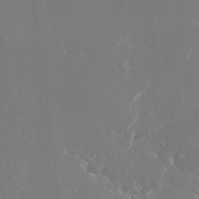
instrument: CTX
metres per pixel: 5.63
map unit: Nhu
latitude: -25.0297
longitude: -72.6869
